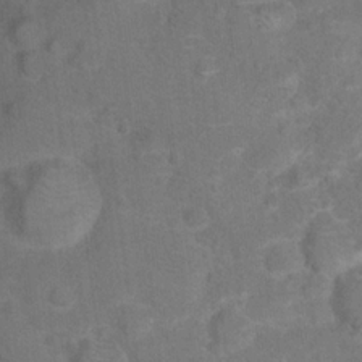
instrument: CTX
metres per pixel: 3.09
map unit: Hto
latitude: 17.7261
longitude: -40.4978
